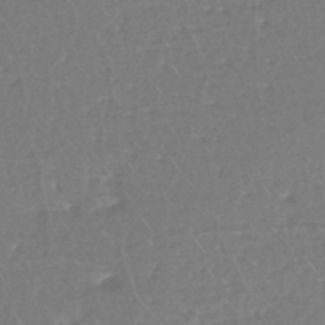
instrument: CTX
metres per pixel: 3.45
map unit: eHh
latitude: -44.9542
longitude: -28.9891
